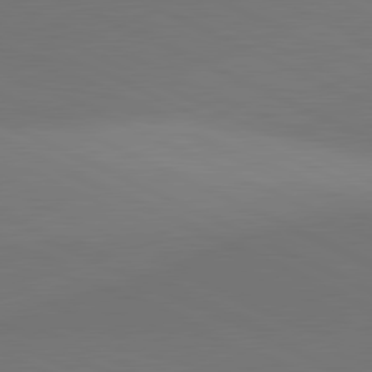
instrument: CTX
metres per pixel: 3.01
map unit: lApd
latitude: 81.5182
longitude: 145.3699
